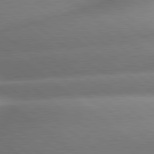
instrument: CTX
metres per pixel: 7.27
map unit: lApd
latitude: 80.4412
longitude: -160.4034
